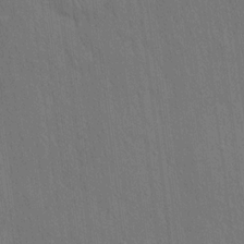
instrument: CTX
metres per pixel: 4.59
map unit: Hto
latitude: 15.9717
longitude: -57.9150
